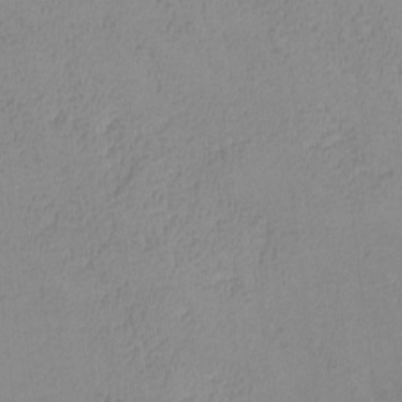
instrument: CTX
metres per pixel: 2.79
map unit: lHvf
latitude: -14.5196
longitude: -102.2900
